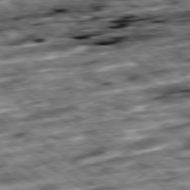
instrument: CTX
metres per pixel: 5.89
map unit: Ap
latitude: -79.7099
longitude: -50.9513
